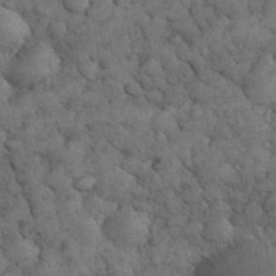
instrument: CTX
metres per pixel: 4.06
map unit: eHh
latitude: 32.9325
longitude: -68.0444
